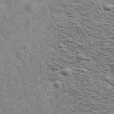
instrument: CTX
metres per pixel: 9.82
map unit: Ave
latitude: 41.8961
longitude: -109.4804
